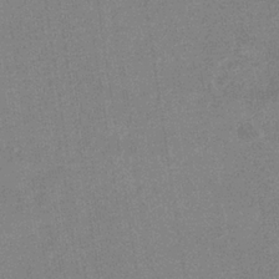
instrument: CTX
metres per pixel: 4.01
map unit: eHb
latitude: -34.9731
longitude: 73.4454
